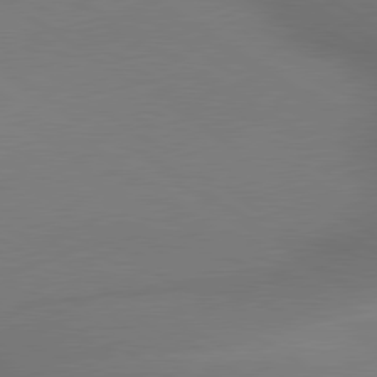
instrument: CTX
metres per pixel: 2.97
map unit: lApd
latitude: 79.7261
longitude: 178.5762
